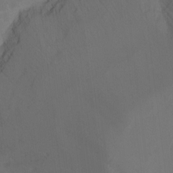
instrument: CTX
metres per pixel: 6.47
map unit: Hto
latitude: -8.0094
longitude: -50.8569
